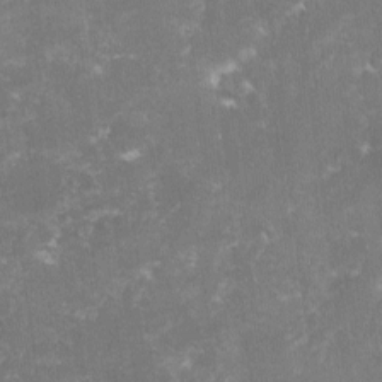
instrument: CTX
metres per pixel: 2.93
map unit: lHvf
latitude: -14.7464
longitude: -99.2159
